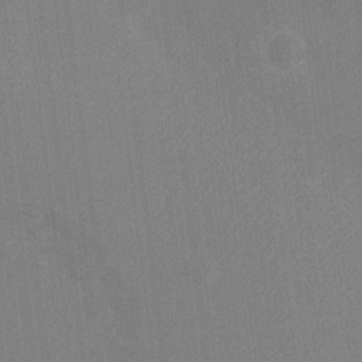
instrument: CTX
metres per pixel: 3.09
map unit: Ht
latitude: -3.3131
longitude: -19.9906
